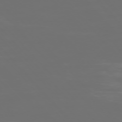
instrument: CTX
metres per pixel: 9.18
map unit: Ap
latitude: -75.4077
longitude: -75.9339
